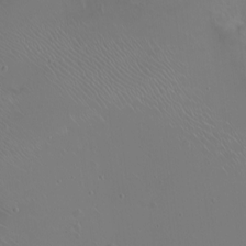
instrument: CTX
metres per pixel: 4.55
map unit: eHh
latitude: 1.2537
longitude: -54.5735
